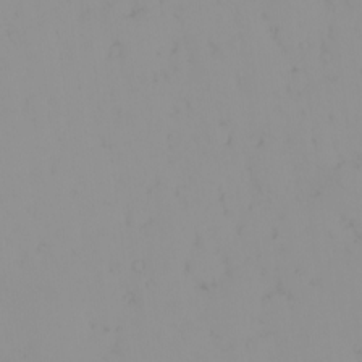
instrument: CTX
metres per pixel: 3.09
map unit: eHh
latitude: -1.1998
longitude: 19.5966
